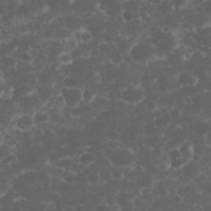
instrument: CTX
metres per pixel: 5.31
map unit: eHh
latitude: 33.3482
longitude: -63.9906
